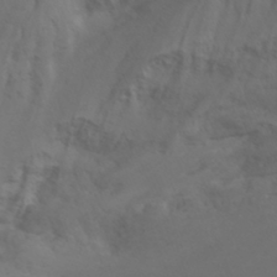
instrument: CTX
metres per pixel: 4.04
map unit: Nhu
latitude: -7.7099
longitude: -72.7625
